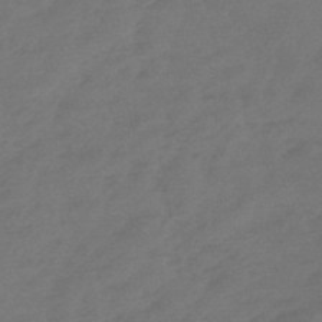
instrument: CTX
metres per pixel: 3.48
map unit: eHb
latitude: -47.8989
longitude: 85.7288
